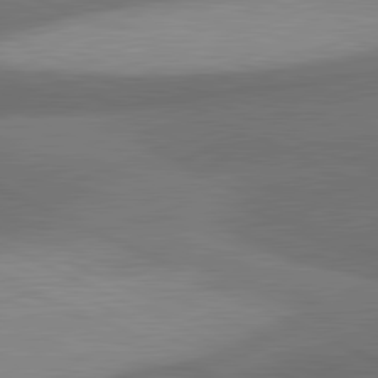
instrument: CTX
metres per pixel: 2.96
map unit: lApd
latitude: 81.4993
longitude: 139.8045
